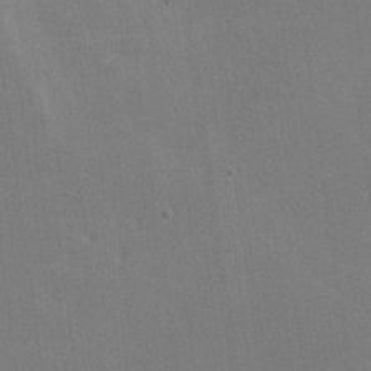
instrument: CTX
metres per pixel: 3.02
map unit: lHvf
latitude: -11.3321
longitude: -102.2333
